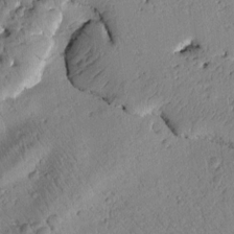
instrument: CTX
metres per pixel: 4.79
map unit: Htu
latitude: 2.5734
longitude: 177.3510
